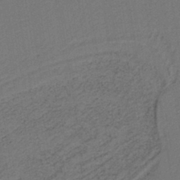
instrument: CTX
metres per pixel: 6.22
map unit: lHb
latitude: -39.4832
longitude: 55.1053
